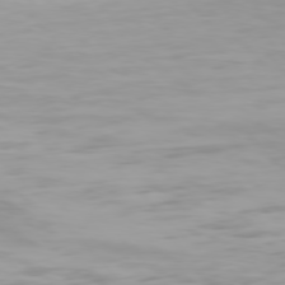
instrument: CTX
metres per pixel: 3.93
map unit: Hpe
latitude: 76.5168
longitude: -133.5182
